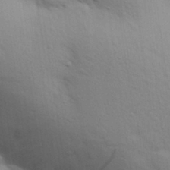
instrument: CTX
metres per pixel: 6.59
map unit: Aa
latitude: 30.4979
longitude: -147.1970
